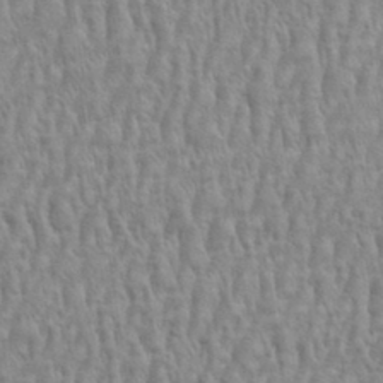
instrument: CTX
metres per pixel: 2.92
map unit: eHh
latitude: 33.6316
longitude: -140.9891
